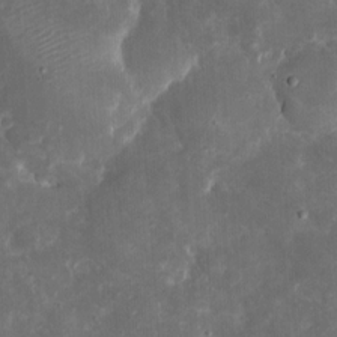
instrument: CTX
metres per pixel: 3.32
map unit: eHh
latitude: 5.1214
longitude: -70.4601
